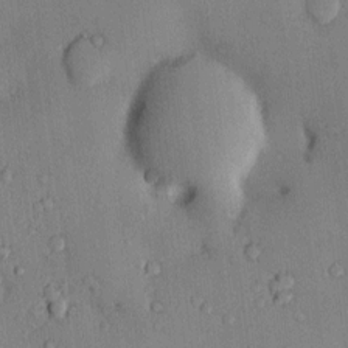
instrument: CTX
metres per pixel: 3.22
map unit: eHh
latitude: 0.4034
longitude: 17.5966
